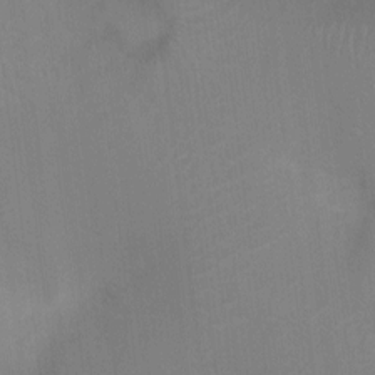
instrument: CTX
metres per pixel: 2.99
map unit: Ht
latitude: -3.5588
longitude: -17.4993
